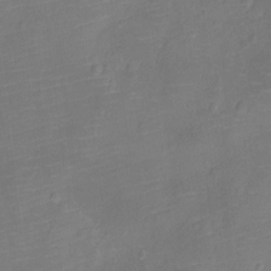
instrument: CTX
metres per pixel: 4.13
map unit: Ht
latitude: -10.9353
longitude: -24.3467
